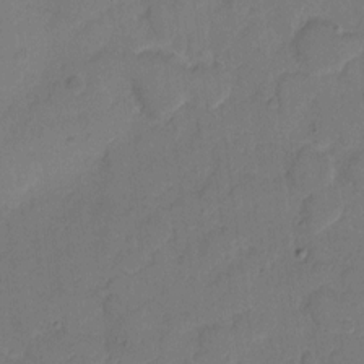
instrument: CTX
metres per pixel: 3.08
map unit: eHh
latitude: 6.0255
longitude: -65.3671
